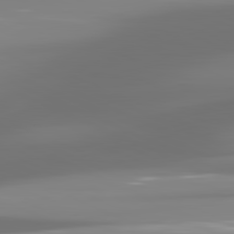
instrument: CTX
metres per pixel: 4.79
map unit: lApd
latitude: 81.6883
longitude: -137.1026
